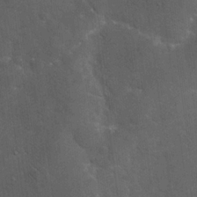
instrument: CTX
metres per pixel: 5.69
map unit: eHh
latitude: 19.3670
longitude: -63.6505
